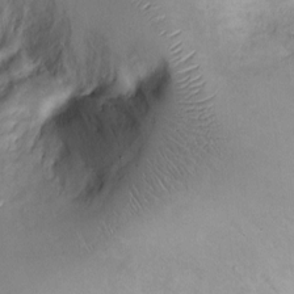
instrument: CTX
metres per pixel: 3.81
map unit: Ht
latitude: -2.6518
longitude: -13.4616
